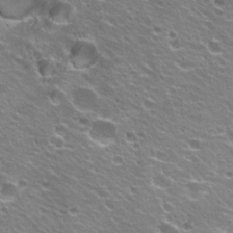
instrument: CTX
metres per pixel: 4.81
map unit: Hto
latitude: 22.9514
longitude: -32.4601
